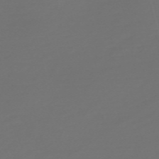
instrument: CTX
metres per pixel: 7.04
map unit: Nve
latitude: -59.0486
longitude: 56.3873
